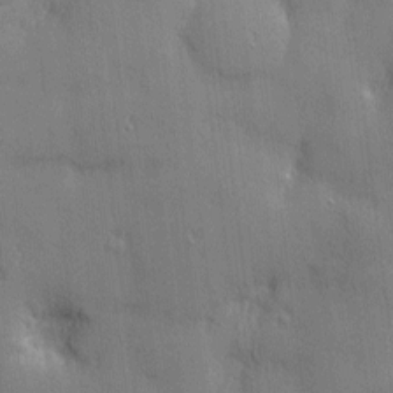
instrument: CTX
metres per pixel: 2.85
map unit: Nhu
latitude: 3.0458
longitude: -75.3293
